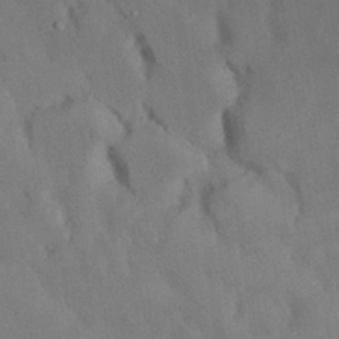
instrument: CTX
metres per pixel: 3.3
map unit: Nhu
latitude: 26.4223
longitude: -70.6868
